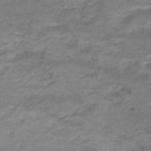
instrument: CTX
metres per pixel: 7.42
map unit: Nhe
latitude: -48.2362
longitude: -171.3670
